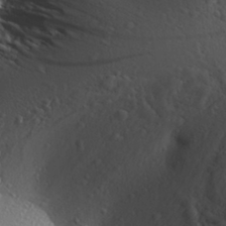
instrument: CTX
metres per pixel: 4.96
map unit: Aa
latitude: 30.1767
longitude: -136.4034
